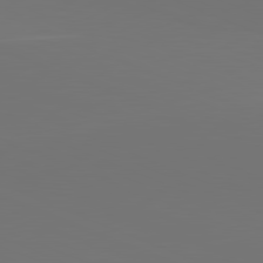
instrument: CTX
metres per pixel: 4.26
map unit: lApd
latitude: 81.7261
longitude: 146.5385
